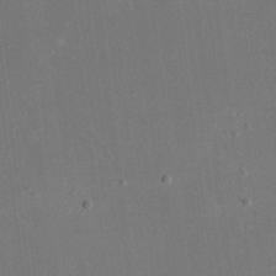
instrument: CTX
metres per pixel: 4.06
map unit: eHh
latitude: 18.7435
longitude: -70.8002
